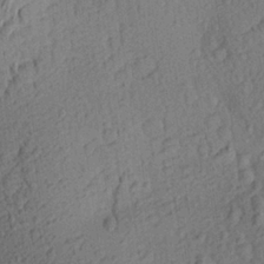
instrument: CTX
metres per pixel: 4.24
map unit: Aa
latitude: 25.4237
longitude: -145.3104
